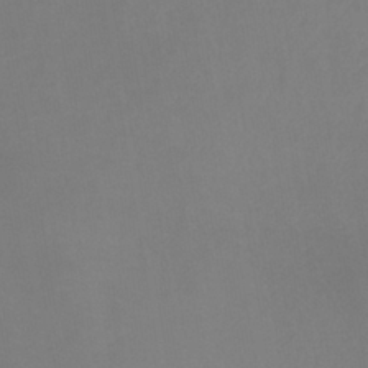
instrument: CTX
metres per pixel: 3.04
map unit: lHb
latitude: -37.9367
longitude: 74.3873
